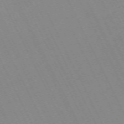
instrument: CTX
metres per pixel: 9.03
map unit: Hpe
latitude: -70.6330
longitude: 16.2362
